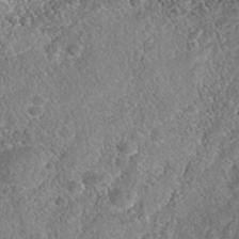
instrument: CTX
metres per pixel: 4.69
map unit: Nhe
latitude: -41.8422
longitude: -111.4993
